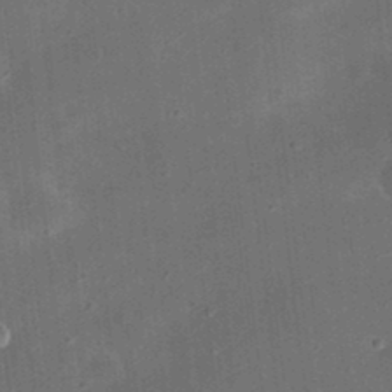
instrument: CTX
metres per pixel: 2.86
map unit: eHh
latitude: 24.2900
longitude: -70.8758
